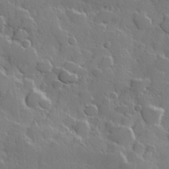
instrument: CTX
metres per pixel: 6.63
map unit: Hve
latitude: 23.2915
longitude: 147.7477
